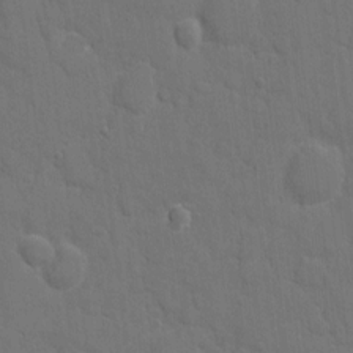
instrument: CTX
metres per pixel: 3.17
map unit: eHh
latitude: 7.6883
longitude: -67.5938
